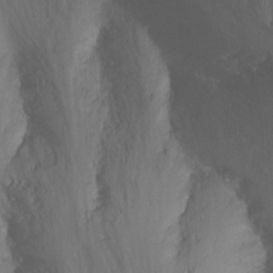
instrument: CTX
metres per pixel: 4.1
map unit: Nhu
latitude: -6.5573
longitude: -47.7639
